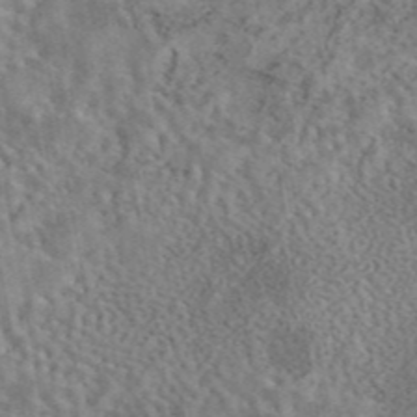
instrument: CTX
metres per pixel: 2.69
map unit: eAb
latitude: 43.4615
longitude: 109.2943
